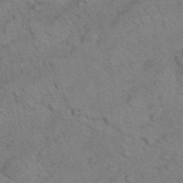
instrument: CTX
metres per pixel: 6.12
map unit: eHh
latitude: 36.9136
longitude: -64.4034
